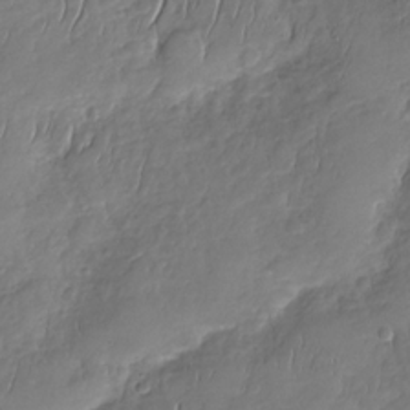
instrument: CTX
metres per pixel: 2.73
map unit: Nhu
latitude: -31.3509
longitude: -60.9513
